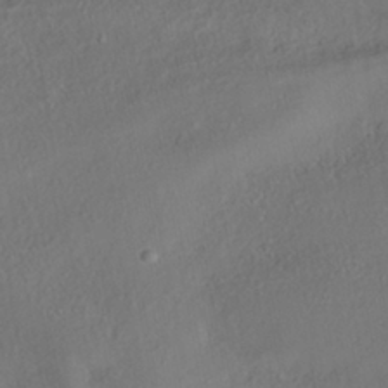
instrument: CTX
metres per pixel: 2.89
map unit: HNhu
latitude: -39.8234
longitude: 107.8989
